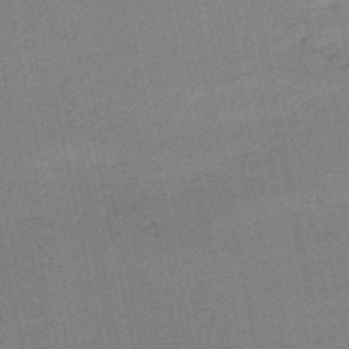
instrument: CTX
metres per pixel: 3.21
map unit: HNb
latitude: -48.4440
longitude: 59.1053
